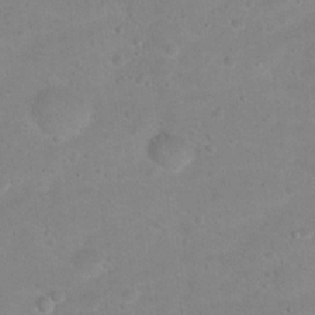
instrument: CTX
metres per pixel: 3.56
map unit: Hto
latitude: 16.1578
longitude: -37.3671
